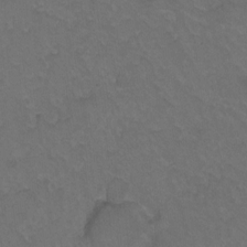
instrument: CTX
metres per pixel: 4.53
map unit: Hto
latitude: 3.6883
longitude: -32.2711
